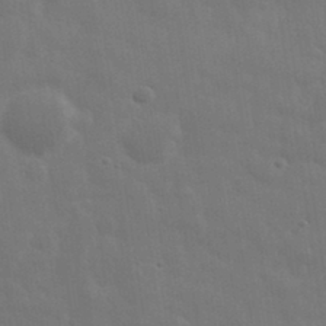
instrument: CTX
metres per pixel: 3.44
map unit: eHh
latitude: 33.5371
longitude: -70.4223
